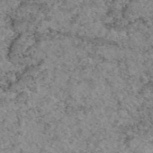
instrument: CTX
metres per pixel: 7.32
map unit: eAb
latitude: 48.1767
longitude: 112.5952
